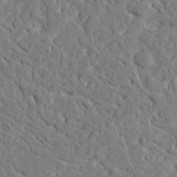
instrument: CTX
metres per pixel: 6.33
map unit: Ave
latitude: 13.8583
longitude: -139.6694
